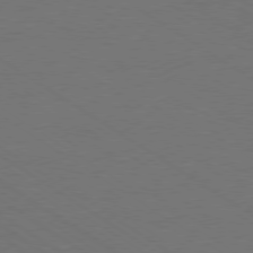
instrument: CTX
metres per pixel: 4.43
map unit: Ap
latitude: -79.6533
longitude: -52.8380
